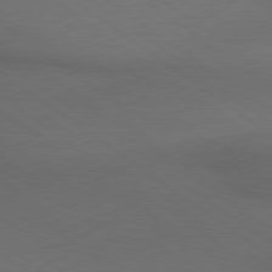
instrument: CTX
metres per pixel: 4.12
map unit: lApd
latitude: 79.5749
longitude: -177.1403
